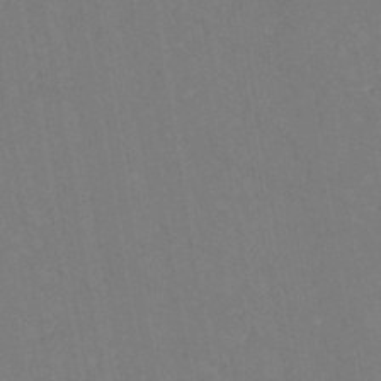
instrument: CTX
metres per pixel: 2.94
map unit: eHh
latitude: -42.9541
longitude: -32.1578
